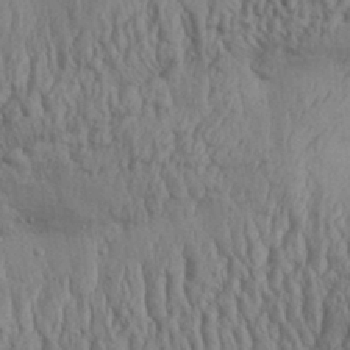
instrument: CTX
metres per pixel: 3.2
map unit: Aa
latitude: 32.0822
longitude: -135.9528
